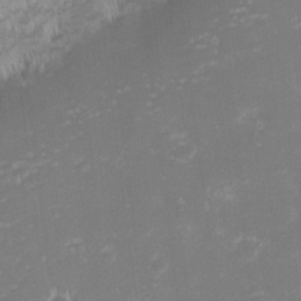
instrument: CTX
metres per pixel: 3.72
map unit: eHh
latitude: -2.1794
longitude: -81.8016
